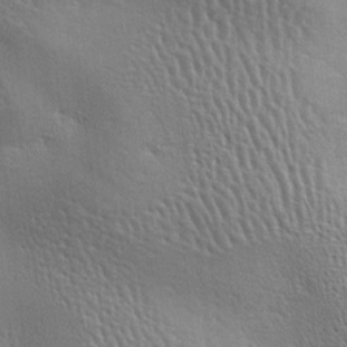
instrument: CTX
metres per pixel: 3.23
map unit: lAa
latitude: -7.0864
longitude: -125.6316
